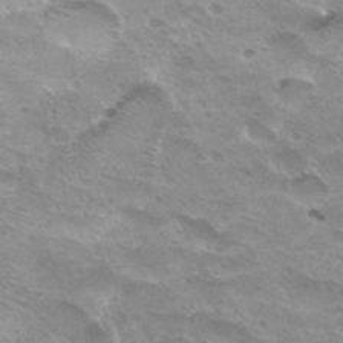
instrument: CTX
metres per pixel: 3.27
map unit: Hto
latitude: 33.2726
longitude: -42.5735
